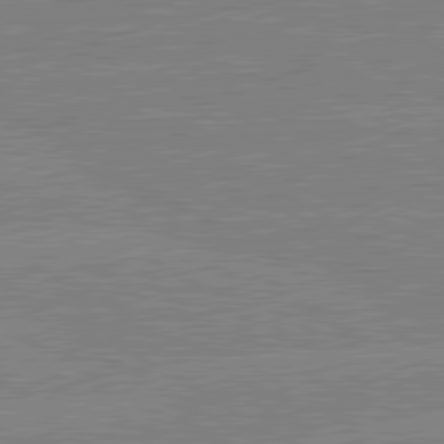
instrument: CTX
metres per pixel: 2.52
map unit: lApd
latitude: 80.5546
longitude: -126.2523
